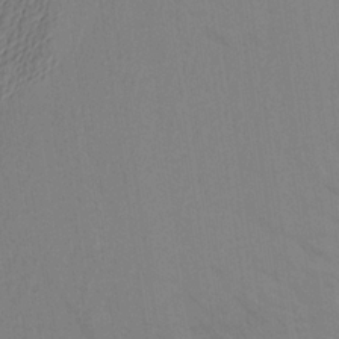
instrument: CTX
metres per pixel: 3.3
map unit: Aa
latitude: 24.9324
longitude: -145.7638
